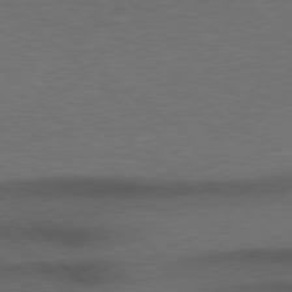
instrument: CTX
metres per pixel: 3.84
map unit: Hpe
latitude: 77.2915
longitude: -157.2348
